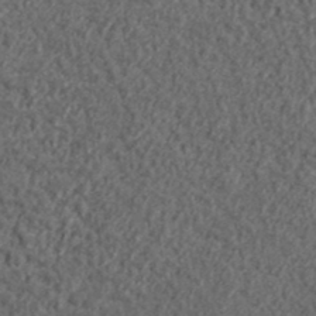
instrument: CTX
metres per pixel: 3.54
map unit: lHvf
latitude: 38.2145
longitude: -90.8947
